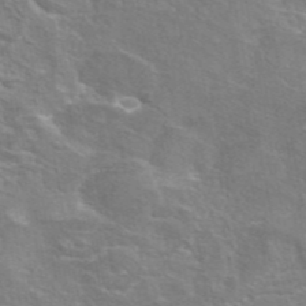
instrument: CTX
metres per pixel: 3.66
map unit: eAb
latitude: 45.1592
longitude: 106.2929
